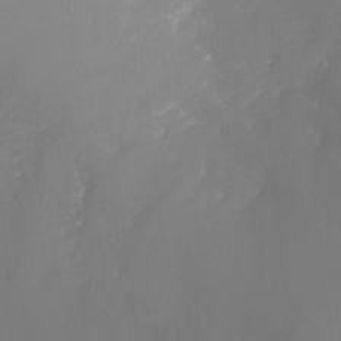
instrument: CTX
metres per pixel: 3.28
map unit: Nhu
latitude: -26.0661
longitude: -57.3670
